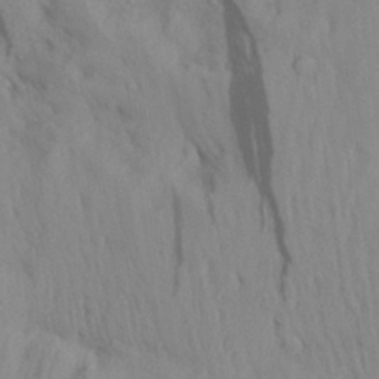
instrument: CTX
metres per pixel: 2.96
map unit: Aa
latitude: 28.6112
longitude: -132.5168
